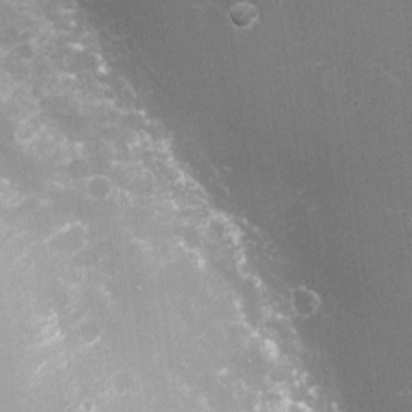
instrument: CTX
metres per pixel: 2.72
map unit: eHh
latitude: -3.7855
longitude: -75.5749
